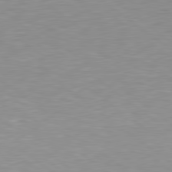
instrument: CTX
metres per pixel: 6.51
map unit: lApd
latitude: 79.2726
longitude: -89.5749
